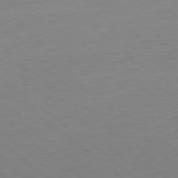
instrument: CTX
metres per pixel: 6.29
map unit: Ap
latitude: -78.9541
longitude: -56.6490
